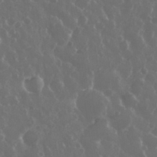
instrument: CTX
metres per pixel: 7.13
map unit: eHh
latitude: 33.6694
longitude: -58.8758
